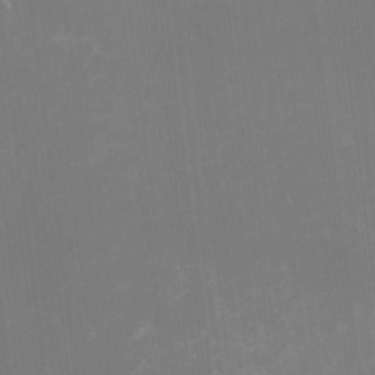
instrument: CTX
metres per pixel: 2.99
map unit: eHh
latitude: -1.4833
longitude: -79.9150
